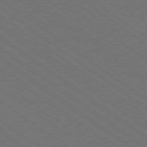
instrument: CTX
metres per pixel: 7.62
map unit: Ap
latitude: -79.3698
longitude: -64.2900
